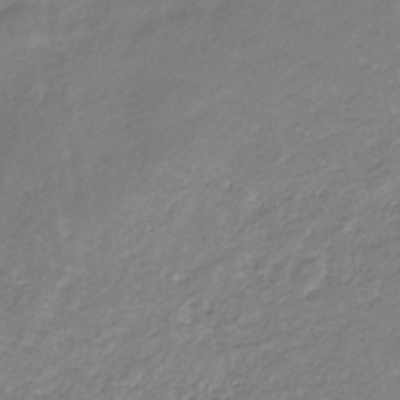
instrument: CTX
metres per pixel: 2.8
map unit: lHb
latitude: -31.4643
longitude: 65.8800
